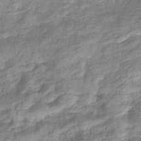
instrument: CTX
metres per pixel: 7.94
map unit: eHb
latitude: -40.4062
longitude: 79.0108
